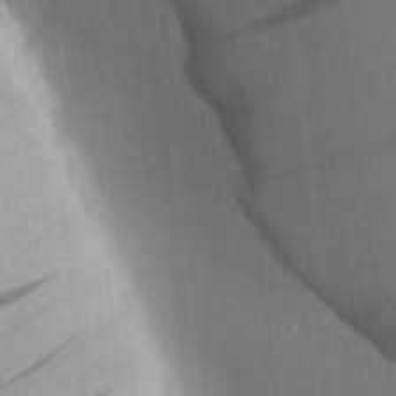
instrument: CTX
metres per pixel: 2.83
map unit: Ave
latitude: 23.7261
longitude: -136.1200
